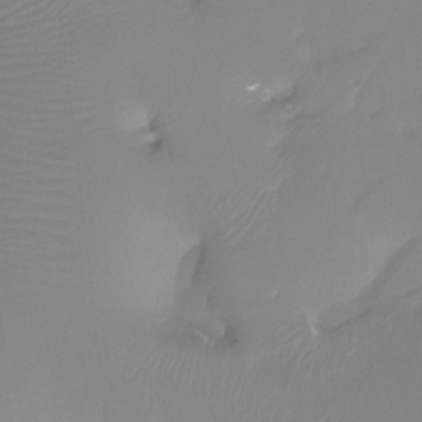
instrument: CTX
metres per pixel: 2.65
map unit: Htu
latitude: -13.4643
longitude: -49.4993
